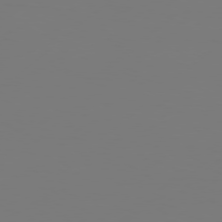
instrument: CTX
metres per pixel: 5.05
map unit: Hpe
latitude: 76.6112
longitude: -130.9325
